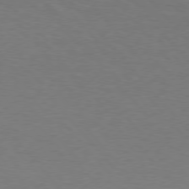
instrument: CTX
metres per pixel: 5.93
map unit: Hpe
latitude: 75.9528
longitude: -140.0444
